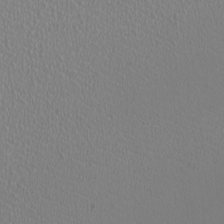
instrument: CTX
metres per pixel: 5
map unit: HNhu
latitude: -1.7478
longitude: -0.7246
